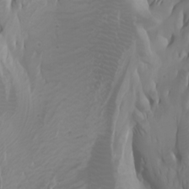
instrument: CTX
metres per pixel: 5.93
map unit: Htu
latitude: -0.8786
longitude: -76.2522
